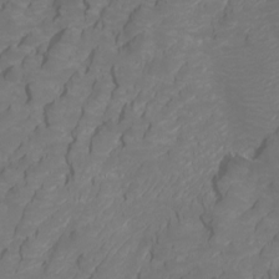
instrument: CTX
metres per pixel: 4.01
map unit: Htu
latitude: -5.7288
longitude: -72.4034
